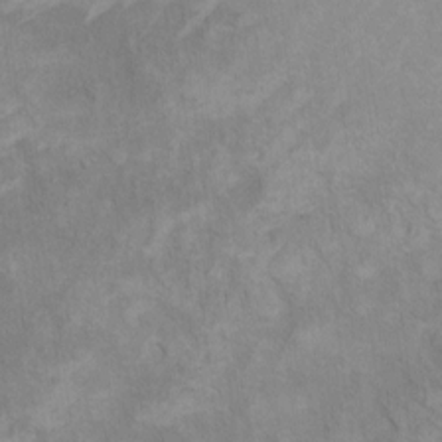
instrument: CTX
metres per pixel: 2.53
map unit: Ht
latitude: 5.3859
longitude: -37.2159
